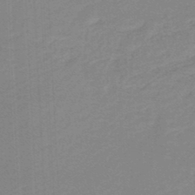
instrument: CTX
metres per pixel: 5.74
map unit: lHb
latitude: -46.3495
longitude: 64.1984
